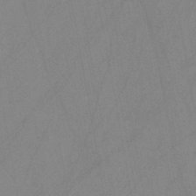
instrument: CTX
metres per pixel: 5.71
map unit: HNb
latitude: -44.5574
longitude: -40.6301
